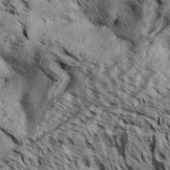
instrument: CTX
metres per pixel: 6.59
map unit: Aa
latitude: 32.6868
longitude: -137.4049
